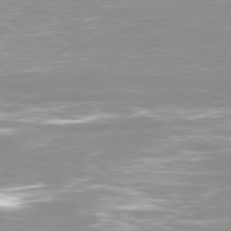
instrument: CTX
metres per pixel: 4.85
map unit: Ap
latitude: -79.4643
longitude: -66.3278
